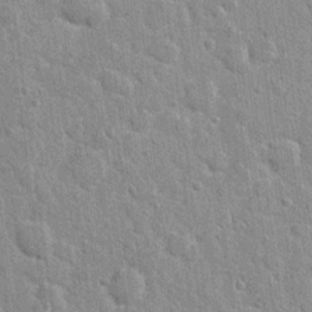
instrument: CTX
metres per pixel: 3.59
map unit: Hto
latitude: 14.2523
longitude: -34.1011
